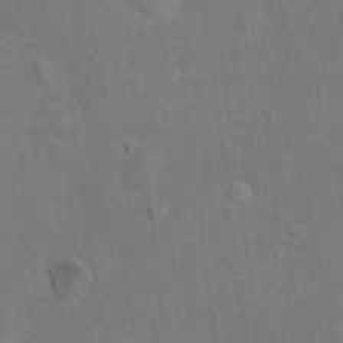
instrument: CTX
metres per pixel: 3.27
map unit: Hto
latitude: 14.4601
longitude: -41.4426
